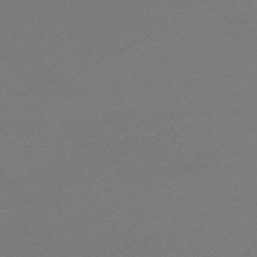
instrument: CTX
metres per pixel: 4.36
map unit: lHb
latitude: -47.7666
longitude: 66.1417
